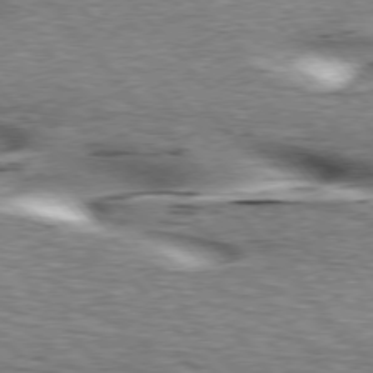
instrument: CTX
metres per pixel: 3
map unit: lApd
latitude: 76.0633
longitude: -60.4790
